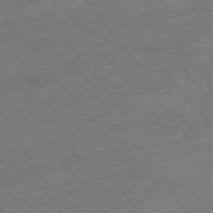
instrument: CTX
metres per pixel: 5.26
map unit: Hpe
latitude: -75.5966
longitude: -18.3656
